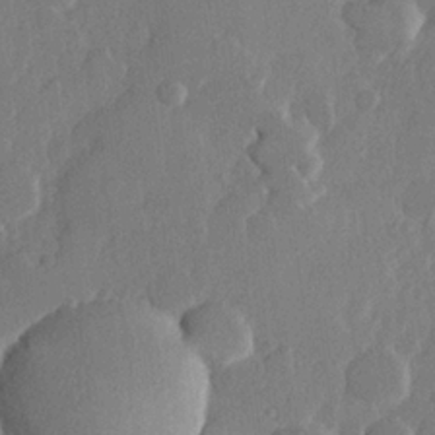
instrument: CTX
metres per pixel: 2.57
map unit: lHvf
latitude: 23.1025
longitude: 145.4077
